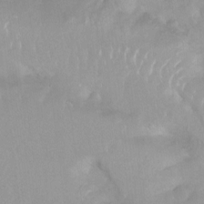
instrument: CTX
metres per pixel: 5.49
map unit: Ht
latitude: 3.8583
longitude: -27.6883
